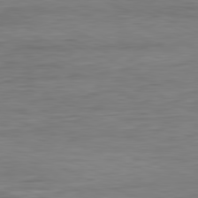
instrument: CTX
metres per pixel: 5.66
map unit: Ap
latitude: -81.9367
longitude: -73.8395
